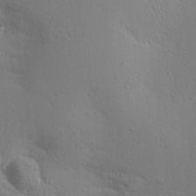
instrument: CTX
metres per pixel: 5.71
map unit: Aa
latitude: 18.0444
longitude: -141.8583
